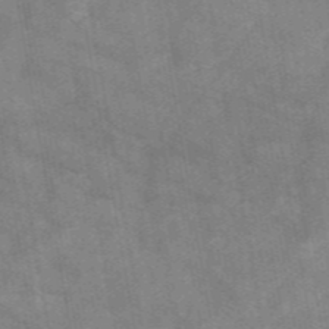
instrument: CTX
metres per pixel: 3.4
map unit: HNb
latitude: -55.9556
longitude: -40.1010
